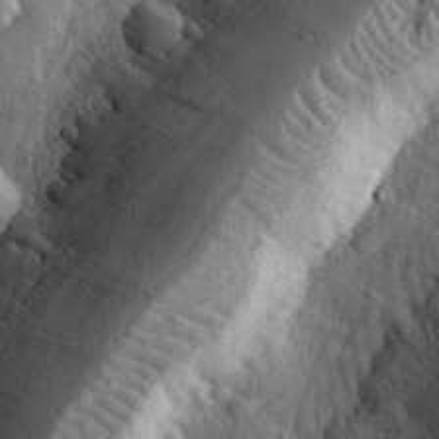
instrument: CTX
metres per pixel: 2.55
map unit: eHh
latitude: 33.8583
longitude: -80.2900
